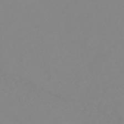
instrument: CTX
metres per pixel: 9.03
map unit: HNb
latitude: -53.8422
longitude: -33.8205
